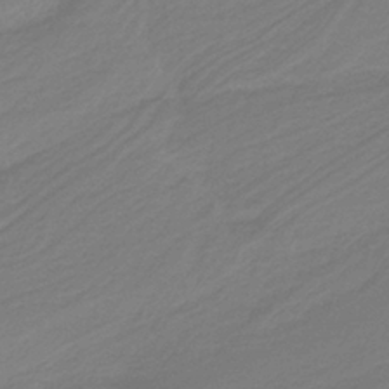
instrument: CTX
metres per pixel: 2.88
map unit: HNb
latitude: -37.2753
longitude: 55.0487
